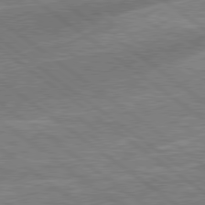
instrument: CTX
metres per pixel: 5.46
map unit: lApd
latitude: 79.1214
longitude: 173.8989
